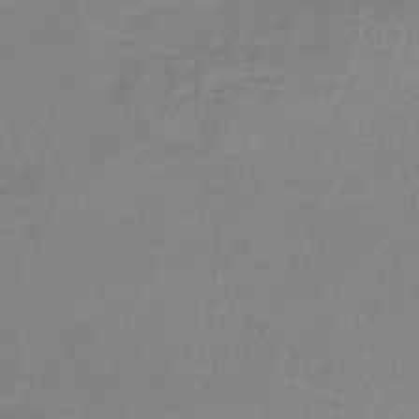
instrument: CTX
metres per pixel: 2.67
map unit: lHb
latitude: -41.4832
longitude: 64.7274
